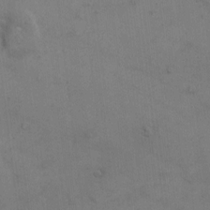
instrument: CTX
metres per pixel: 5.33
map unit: Hto
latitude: 6.7624
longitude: -62.1200
